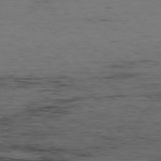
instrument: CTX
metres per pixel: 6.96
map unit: Hpe
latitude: -78.5384
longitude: 16.3685
